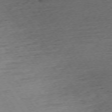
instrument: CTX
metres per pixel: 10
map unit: Ap
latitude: -73.2376
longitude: -68.0822
